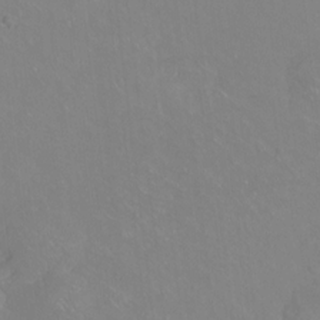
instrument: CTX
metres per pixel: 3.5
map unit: Hto
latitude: -13.8422
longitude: -41.7638
